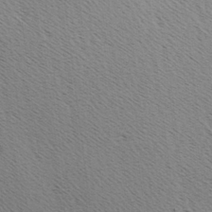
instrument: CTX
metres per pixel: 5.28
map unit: Hve
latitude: 2.6301
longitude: -124.7435
